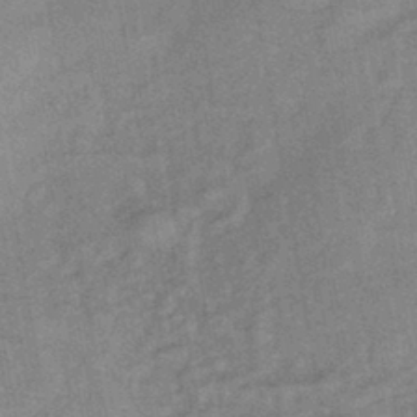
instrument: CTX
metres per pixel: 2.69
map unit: eHb
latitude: -42.3873
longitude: 82.1984
